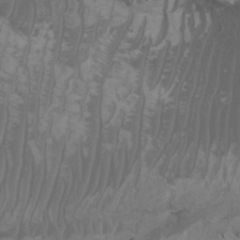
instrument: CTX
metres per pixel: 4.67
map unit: Htu
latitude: -6.8975
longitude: -67.7071
